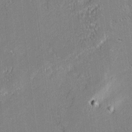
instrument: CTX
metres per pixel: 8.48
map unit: lAvf
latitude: 0.0633
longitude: -108.1388
